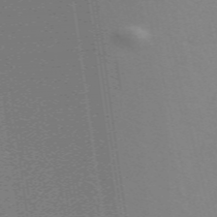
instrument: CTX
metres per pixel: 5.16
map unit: ANa
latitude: 51.9150
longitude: -70.4223
